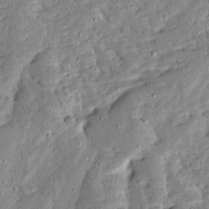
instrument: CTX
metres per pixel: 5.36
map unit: Ave
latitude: 13.1592
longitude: -136.6869
